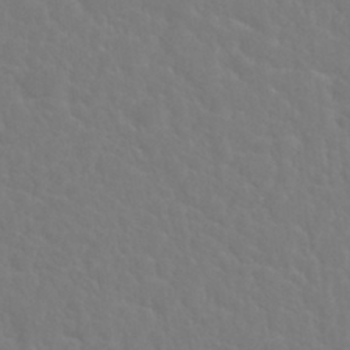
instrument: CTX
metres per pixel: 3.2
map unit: Nhu
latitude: 29.0836
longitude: -52.2901
